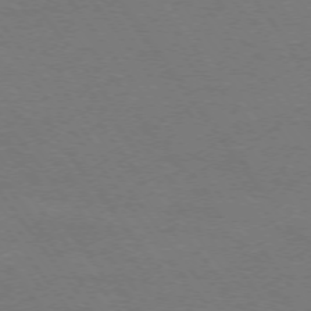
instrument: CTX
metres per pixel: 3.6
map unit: Ap
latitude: -75.1620
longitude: -75.2915
